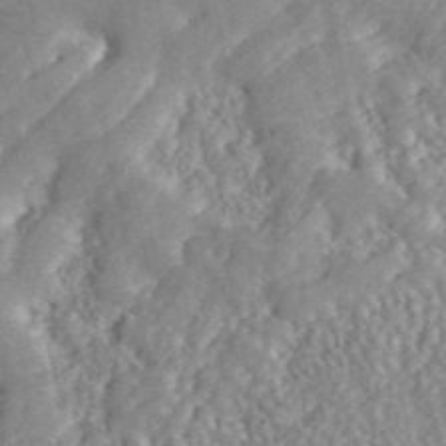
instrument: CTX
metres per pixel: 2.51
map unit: ANa
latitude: 46.3279
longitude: 49.5399
